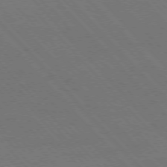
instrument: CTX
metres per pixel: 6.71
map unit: Hpe
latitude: -76.8219
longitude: -12.7058
